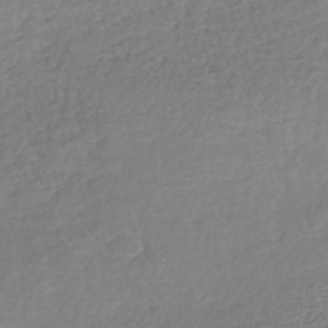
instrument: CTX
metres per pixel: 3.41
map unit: lHb
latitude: -41.6533
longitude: 68.8219
